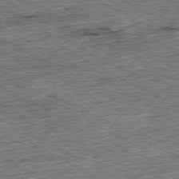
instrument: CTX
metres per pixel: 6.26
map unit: Ap
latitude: -80.4629
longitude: -87.6505
